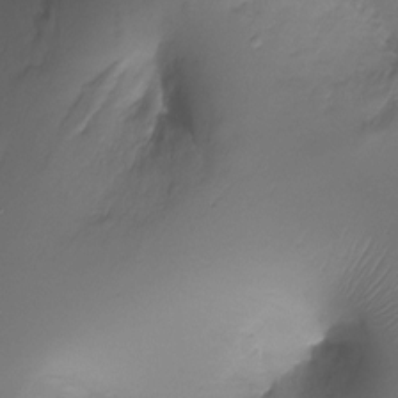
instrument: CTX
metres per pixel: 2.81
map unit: Ht
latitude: -18.2173
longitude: -44.8947
